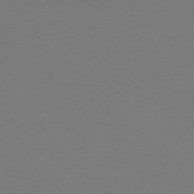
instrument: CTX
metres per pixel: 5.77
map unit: Ap
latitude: -78.1228
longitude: -91.6883
